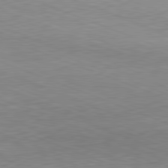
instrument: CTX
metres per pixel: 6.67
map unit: Hpe
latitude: -82.3873
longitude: 14.5952
